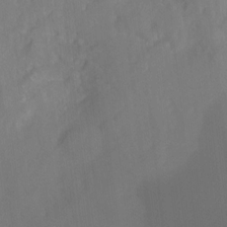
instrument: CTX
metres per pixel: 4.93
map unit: Hto
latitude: -6.4818
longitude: -49.0647
